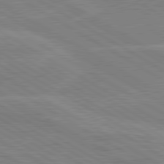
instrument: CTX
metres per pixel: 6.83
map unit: lApd
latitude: 80.5357
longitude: 122.7275
